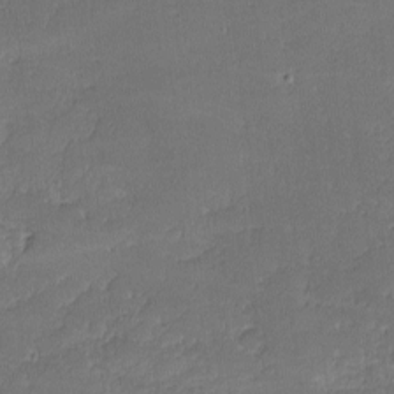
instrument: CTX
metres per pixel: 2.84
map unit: lHvf
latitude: -9.0864
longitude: -101.2726
